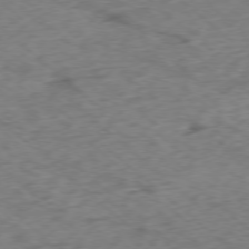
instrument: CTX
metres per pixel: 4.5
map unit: Ap
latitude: -77.7100
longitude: -78.4601
